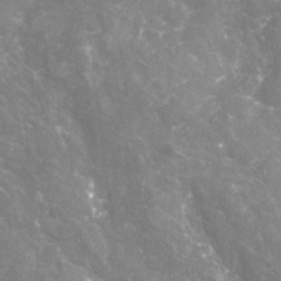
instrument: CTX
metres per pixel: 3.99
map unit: Nhu
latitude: -19.7856
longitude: -56.9324
